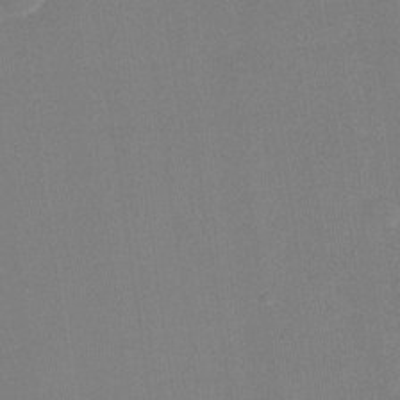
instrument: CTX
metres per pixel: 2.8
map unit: Nhu
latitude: -28.5196
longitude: -65.4993
